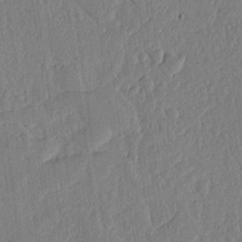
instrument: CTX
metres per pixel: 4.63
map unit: lHvf
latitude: 17.4615
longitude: -117.1592
